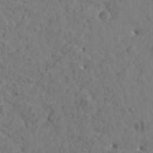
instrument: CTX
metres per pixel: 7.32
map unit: Htu
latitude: -0.8597
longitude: -175.8017
